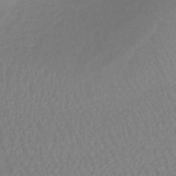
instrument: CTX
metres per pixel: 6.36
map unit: lHb
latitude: -36.5195
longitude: 69.1620
